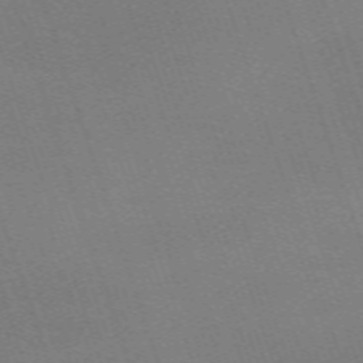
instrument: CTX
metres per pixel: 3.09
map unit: eHh
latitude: -64.8786
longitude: 51.2376
